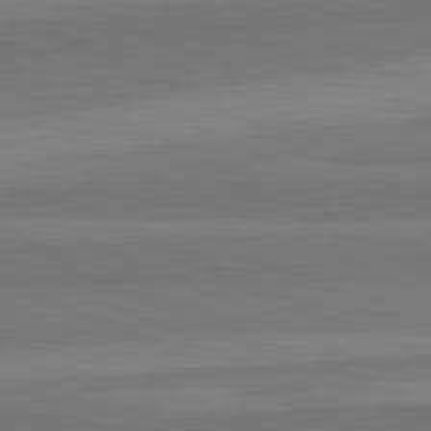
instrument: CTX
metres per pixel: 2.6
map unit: lApd
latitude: 82.4601
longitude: 158.0472
